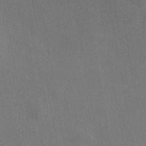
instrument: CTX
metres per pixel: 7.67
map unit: eAb
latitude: 47.3104
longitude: 116.9163
